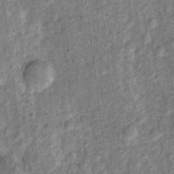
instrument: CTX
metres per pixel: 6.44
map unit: Ht
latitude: 9.8772
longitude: -38.7057
